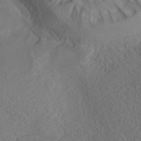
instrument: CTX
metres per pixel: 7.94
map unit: ANa
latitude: 35.7827
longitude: 13.5777
